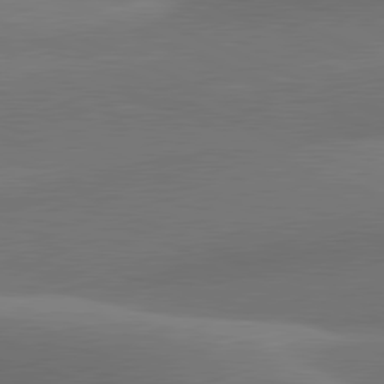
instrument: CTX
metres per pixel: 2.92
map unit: lApd
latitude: 81.2537
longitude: 129.7478
